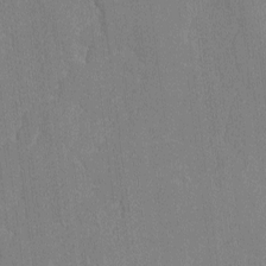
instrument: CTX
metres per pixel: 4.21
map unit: lAvf
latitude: -8.7841
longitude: -113.8016
